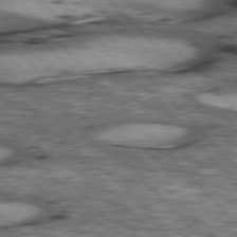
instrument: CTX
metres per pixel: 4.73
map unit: lApd
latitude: 77.0458
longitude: -49.9339
